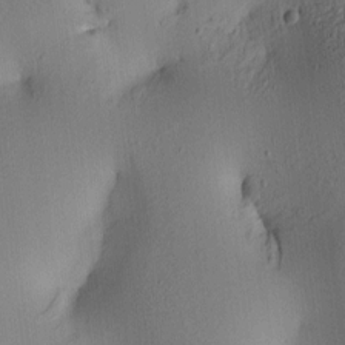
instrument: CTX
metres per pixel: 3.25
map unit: lAa
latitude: 5.9906
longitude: -113.8961
